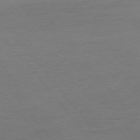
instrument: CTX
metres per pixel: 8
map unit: Ap
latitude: -76.1606
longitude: -88.9136
